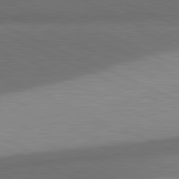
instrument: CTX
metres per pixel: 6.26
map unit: lApd
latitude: 81.3671
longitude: 138.3118
